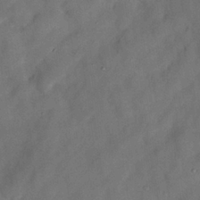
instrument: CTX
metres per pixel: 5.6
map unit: Nhu
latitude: 25.6504
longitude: -73.3671
